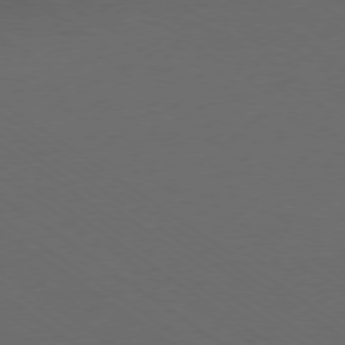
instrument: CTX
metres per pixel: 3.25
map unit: Ap
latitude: -78.7274
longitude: -94.8569
